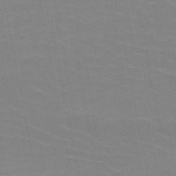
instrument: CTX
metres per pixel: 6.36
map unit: HNb
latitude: -49.6533
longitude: -47.7450
